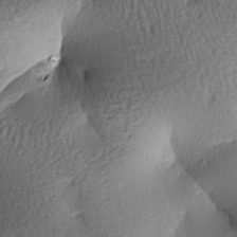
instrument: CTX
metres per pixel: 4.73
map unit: lAa
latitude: -7.3132
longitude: -127.3860
